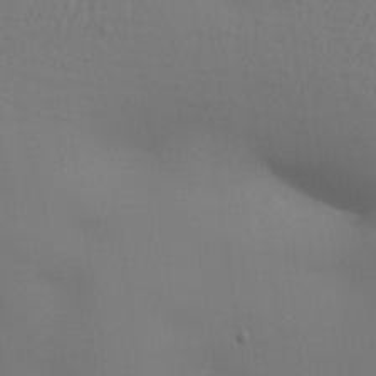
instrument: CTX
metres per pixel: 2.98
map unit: Aa
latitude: 26.7435
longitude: -130.1767
